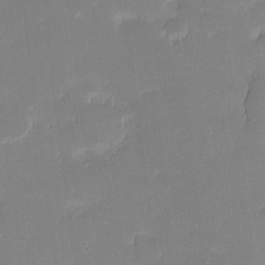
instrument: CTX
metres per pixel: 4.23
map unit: eHh
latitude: -1.4833
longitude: -83.6127
